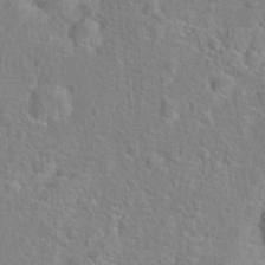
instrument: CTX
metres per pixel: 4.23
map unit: Hto
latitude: 17.0647
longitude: -41.8772
